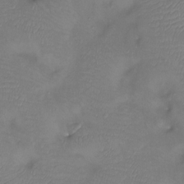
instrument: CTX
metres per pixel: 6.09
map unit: Htu
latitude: -13.5777
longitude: -45.1781
